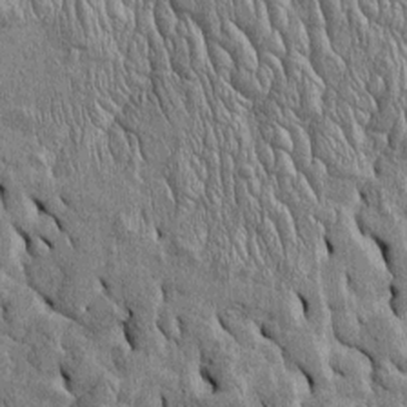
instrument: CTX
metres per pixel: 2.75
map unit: Htu
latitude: -4.6707
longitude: 157.0864
